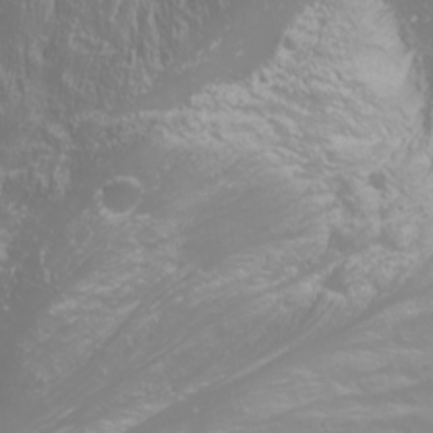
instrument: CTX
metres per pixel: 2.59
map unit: Nhu
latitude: -0.4440
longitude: -78.8569
